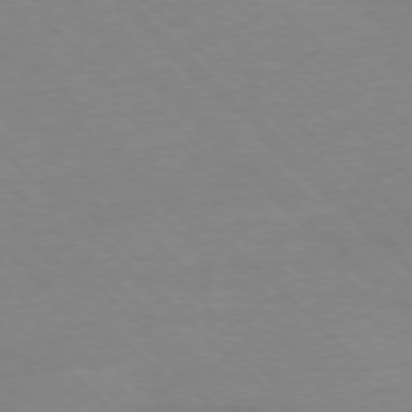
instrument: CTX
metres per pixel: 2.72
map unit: Ap
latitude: -77.7100
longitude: -86.8002
